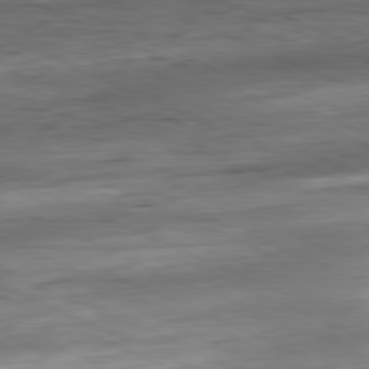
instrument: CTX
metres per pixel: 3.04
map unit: Ap
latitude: -81.3510
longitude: -87.1592
